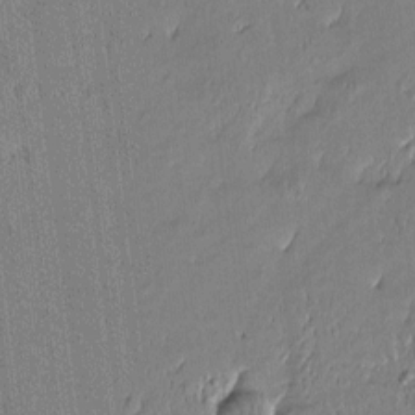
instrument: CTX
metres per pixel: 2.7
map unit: Htu
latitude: -6.6140
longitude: 176.4629
